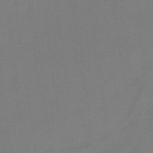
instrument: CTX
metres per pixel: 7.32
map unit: HNb
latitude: -37.1242
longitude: 54.7652
